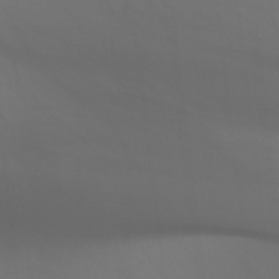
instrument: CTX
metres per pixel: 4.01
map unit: Nhu
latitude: -14.0283
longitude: -63.2915
